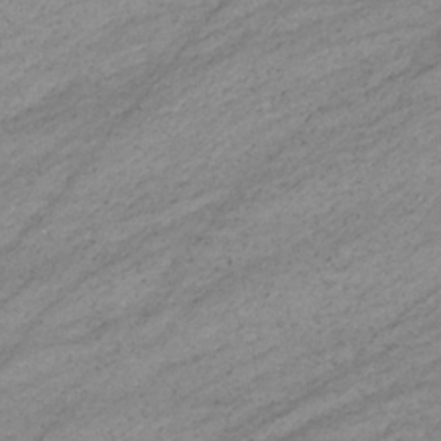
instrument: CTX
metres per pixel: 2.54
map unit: eHb
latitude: -33.6533
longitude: 70.8975
